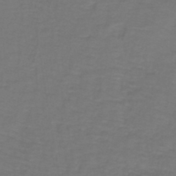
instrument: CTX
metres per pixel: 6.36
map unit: lHb
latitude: -43.1998
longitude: 56.5196
